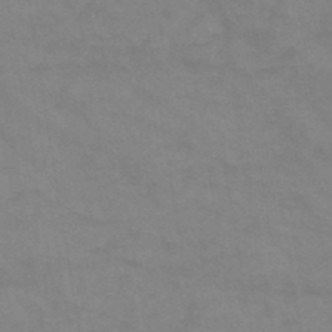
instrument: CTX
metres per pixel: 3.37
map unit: HNb
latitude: -46.1417
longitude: -37.1026
